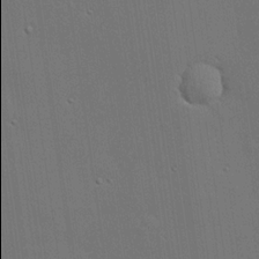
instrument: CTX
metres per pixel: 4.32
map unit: lHvf
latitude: 19.8772
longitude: 142.0094
